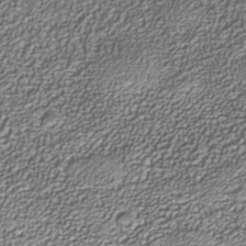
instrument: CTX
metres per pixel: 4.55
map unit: Nhe
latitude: -37.8611
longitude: -89.2159
